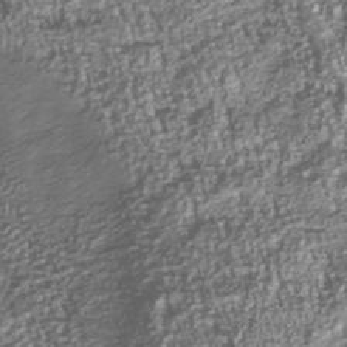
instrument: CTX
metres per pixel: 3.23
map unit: Nhu
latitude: -39.8611
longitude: -82.8191
